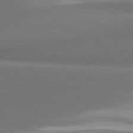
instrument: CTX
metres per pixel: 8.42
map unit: lApd
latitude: 81.4048
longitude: 163.3509
